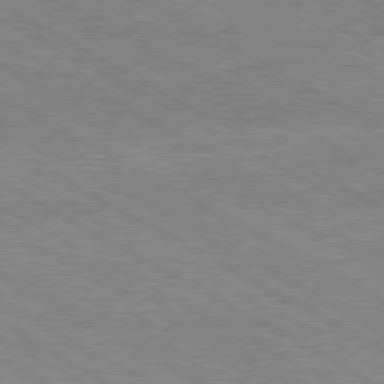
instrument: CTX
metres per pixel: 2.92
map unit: Hpe
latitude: -80.7841
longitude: 20.2172
